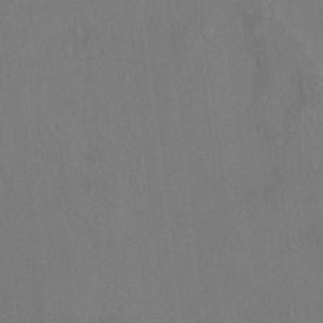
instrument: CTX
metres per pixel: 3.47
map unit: HNhu
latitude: 4.9136
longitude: 13.3888
